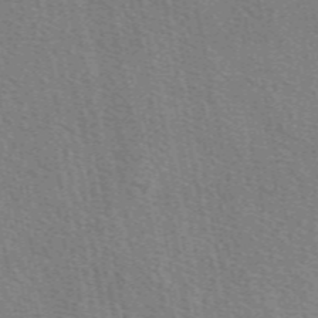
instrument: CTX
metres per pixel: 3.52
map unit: eAb
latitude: 50.7246
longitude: 108.6896
